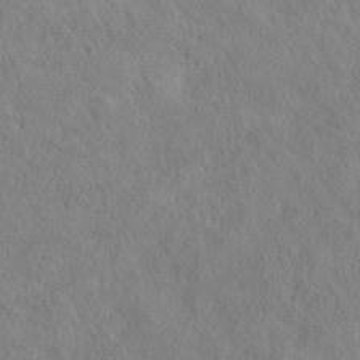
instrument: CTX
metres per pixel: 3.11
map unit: eAb
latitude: 40.8191
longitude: 105.0297
